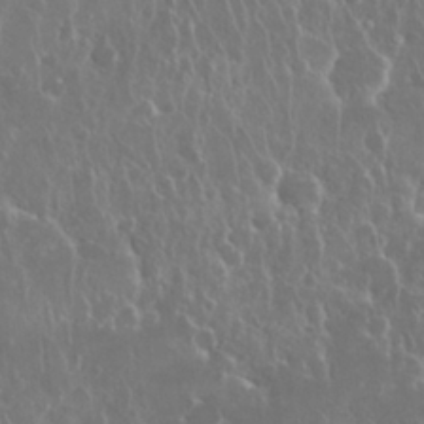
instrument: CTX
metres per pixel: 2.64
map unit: Nhu
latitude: 28.6112
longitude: -63.1026
